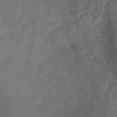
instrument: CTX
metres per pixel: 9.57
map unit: Nhu
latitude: -29.8989
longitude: -63.3482
